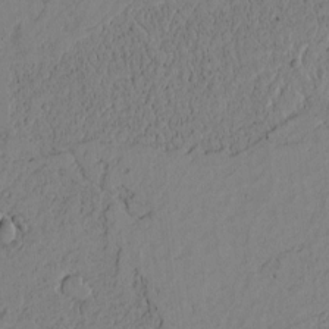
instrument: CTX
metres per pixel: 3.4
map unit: Htu
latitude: -3.7477
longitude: 170.1417
